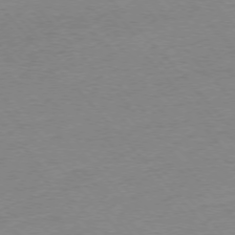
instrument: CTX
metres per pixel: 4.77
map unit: Ap
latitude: -76.4440
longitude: -94.2334
